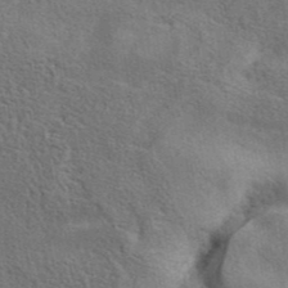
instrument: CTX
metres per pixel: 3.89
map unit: eAb
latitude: 41.0836
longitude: 103.8611
